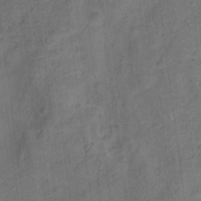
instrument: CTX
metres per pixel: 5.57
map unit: Ht
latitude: 10.3278
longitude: -40.4601
